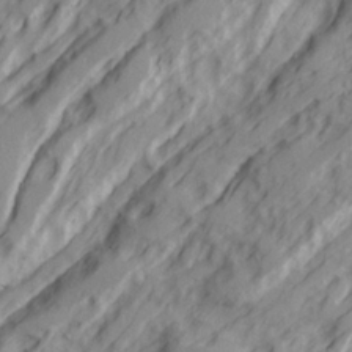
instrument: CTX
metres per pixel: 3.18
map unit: Ave
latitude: 22.4601
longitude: -132.1956
